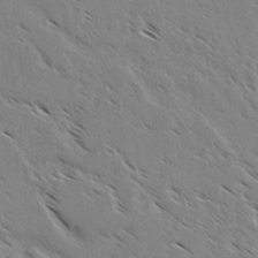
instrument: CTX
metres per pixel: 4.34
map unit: lAvf
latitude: 4.2333
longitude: -105.2348
